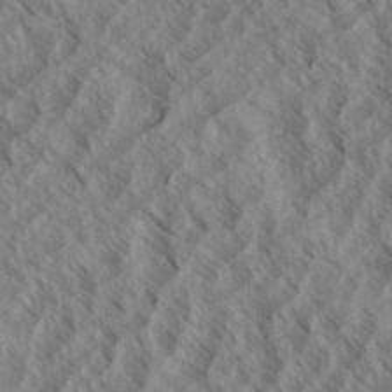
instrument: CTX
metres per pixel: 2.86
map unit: eHh
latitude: 34.2522
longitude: -139.6505
